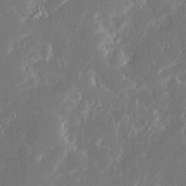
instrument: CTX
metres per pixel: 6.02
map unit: Ave
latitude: 17.3104
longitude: -140.4978
